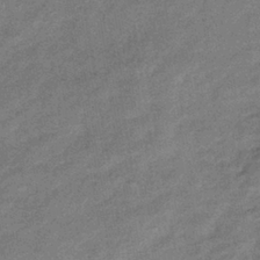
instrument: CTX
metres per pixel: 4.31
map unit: eHb
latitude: -38.0283
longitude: 79.9556
